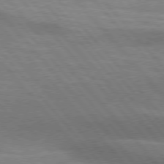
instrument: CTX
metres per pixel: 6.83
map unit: lApd
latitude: 76.2144
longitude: -61.9150
